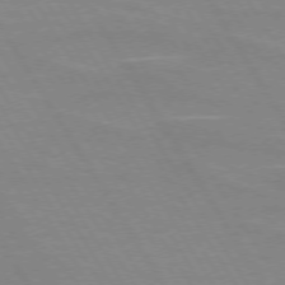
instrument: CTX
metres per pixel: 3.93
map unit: lApd
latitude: 73.0081
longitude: -56.1010
